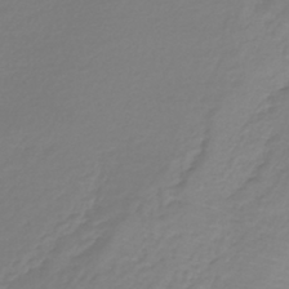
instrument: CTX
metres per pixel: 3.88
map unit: lHb
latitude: -42.6140
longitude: 68.4062
